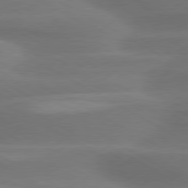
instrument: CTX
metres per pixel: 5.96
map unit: lApd
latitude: 79.1781
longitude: -115.2348
